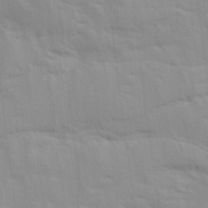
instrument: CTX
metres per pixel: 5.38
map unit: Ave
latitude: 16.5357
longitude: -138.8947
